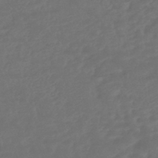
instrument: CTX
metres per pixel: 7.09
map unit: HNhu
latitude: -46.5384
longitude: 92.2739
